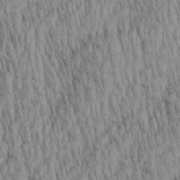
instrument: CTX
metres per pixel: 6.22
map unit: Aa
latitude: 29.2537
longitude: -138.0633
